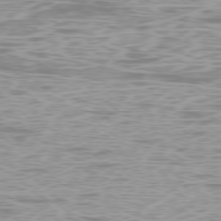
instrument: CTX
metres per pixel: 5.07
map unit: Ap
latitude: -78.2361
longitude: -63.9906
